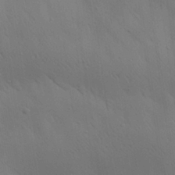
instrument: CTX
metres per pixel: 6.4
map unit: Aa
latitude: 25.7071
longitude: -142.8002
